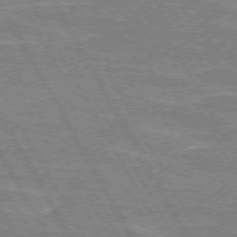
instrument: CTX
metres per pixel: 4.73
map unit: lApd
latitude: 72.4790
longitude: -55.2726
